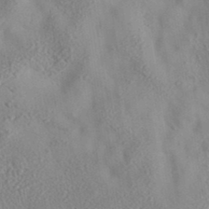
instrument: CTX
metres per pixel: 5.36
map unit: eAb
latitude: 35.9528
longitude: 107.7289
